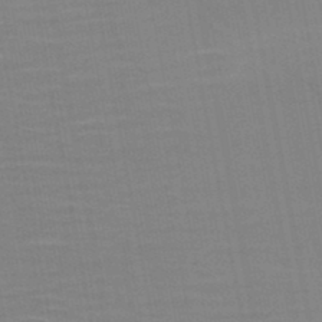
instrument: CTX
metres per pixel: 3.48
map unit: HNb
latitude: -46.9730
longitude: -48.4601
